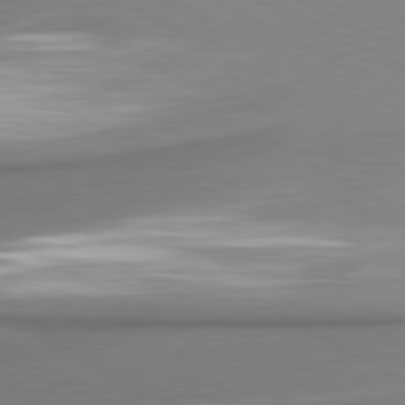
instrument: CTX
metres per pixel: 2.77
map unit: lApd
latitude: 80.8002
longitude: 179.2754
